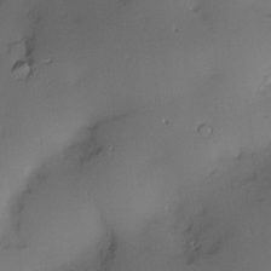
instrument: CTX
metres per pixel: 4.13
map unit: Nve
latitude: -9.3132
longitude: 174.5762
